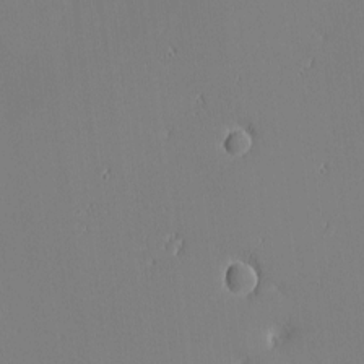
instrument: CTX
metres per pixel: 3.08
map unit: eHh
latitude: -3.5021
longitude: -81.4048
